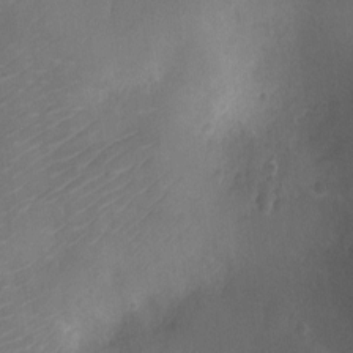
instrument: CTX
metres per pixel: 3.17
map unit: Ht
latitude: -11.0487
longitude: -20.9892
